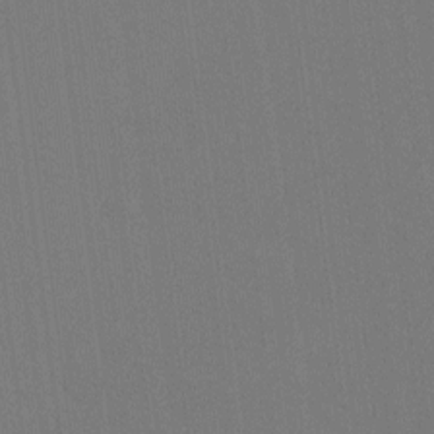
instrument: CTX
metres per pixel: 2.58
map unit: Ht
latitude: -10.6330
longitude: -38.8191
